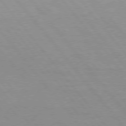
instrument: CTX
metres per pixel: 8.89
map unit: Hpe
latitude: 75.7828
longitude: -143.6316
